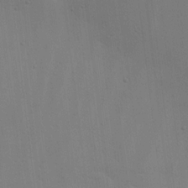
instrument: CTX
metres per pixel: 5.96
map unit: Ave
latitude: 16.7246
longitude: -138.9136
